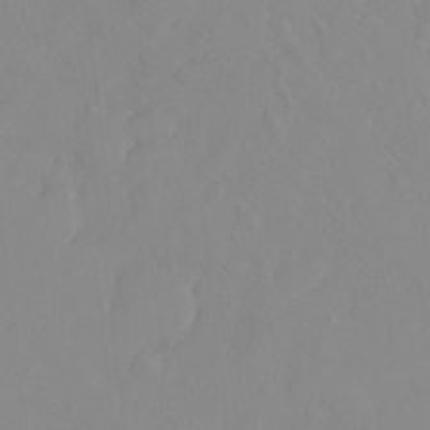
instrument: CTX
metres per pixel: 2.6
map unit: Hto
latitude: -8.0283
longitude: -41.0080
